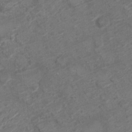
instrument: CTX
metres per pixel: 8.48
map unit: Nve
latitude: -19.2376
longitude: 107.0109
